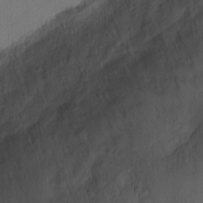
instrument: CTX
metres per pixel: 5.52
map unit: eHh
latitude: -3.6154
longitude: -79.8773
